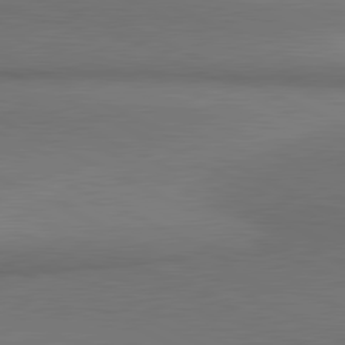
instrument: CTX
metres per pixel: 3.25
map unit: lApd
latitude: 81.3104
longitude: 154.4062
